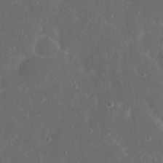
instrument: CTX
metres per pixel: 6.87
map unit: Nhu
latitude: 22.9703
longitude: -71.0836
